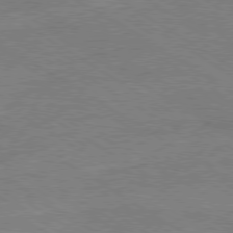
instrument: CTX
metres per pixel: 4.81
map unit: Ap
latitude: -80.0094
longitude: -81.8583
